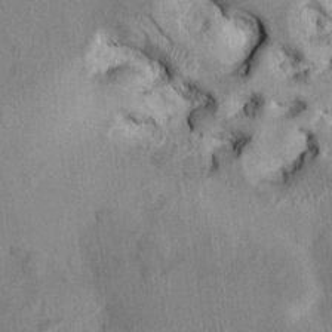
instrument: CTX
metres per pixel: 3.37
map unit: HNhu
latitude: 4.8380
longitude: -6.4790
